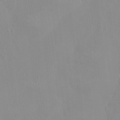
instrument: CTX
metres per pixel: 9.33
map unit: HNhu
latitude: 0.3089
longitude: -4.1200
